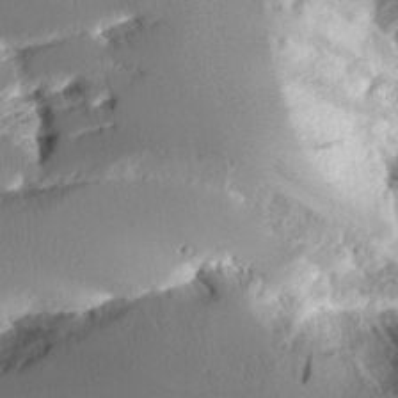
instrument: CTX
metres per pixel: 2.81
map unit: Aa
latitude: 11.6505
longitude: -126.4034
